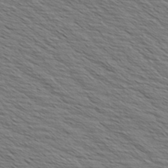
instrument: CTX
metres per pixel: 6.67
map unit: Aa
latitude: 8.1200
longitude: -138.2145
